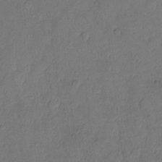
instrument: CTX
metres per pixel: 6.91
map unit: Hto
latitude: 7.2915
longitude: -62.0633
